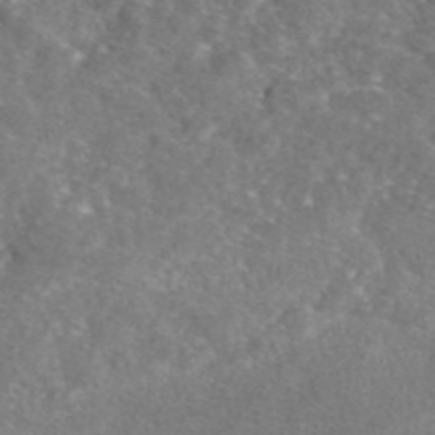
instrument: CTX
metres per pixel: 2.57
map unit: eAb
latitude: 47.3293
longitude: 107.7856
